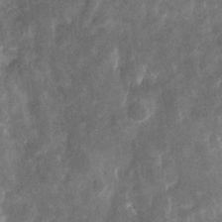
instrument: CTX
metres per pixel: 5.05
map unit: eHh
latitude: 8.2523
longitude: -71.9150
